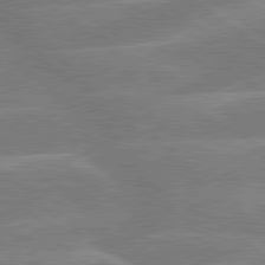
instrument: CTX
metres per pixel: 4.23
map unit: lApd
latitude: 79.6316
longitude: -121.5371
